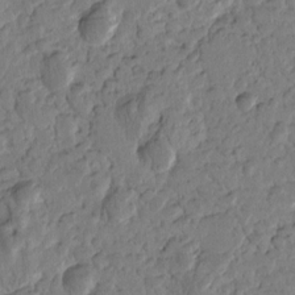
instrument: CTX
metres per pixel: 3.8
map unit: Htu
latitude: -0.8408
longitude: -176.8947
